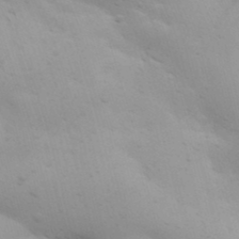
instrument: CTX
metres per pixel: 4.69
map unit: Nhu
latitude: 22.5357
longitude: -73.0270
